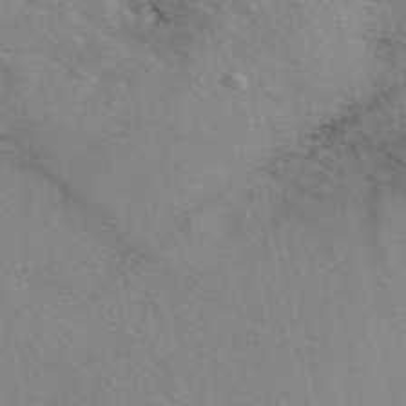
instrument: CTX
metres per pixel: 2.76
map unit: eAb
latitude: 50.1766
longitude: 110.1039
